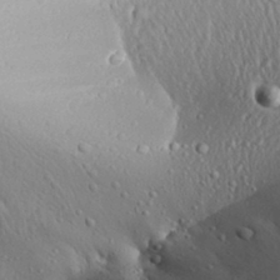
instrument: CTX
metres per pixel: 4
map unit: Aa
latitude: 31.1026
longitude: -134.8002
